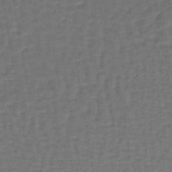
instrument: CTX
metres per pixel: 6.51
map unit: lHb
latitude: -39.6911
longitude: 58.5762
